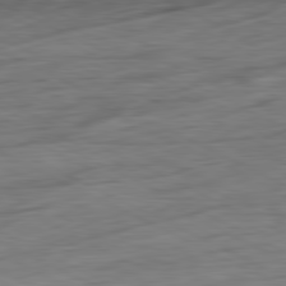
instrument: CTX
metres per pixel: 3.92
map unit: Ap
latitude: -81.9178
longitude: -77.5371
